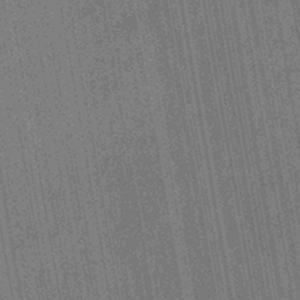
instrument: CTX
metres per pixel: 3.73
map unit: eHb
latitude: -43.3320
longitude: 88.0661
